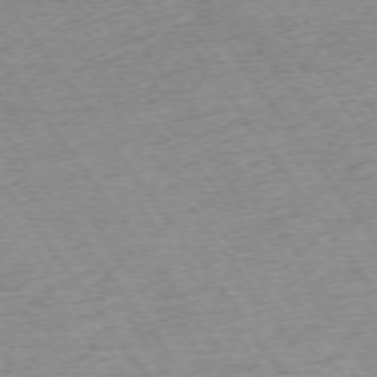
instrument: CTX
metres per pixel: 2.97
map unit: Ap
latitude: -74.5952
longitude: -88.8569
